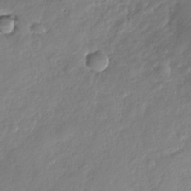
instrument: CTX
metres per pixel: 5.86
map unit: Nhu
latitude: -28.9164
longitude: -61.8583
